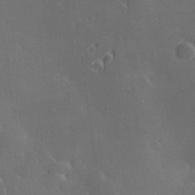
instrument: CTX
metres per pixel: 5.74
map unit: Hve
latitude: 28.3467
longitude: 145.6722
